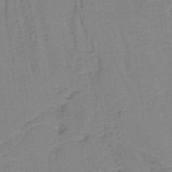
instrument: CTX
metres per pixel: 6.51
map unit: lHb
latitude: -40.6896
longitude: 53.1431
